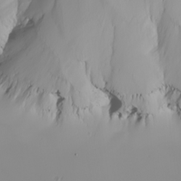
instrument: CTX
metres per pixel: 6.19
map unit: Nhu
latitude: -4.8975
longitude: -94.5735
